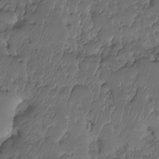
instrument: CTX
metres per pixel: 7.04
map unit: HNhu
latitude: -24.4440
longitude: 50.6707
